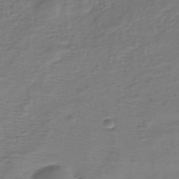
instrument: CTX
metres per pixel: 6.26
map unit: eHh
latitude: -39.5021
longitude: -28.5168
